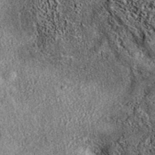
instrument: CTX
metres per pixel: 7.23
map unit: eAb
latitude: 38.5546
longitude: 107.8422
